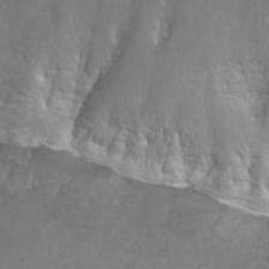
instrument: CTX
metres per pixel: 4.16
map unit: Hto
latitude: 27.1214
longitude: -50.2711
